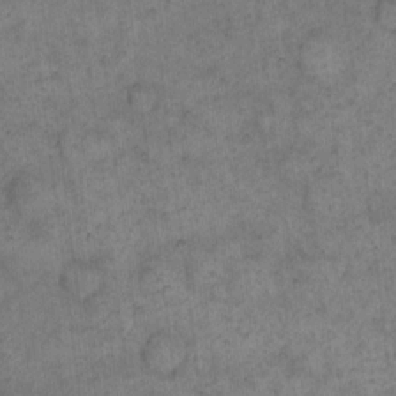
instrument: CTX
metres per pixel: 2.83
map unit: eHh
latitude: 14.1389
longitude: -65.1781
